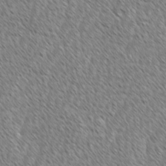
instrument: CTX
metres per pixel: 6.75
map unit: lAvf
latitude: -1.7478
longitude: -114.6112
